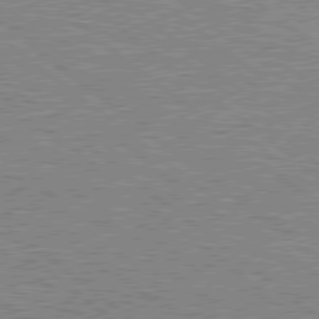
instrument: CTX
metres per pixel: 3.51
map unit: Hpe
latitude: 78.5357
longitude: -156.5923
